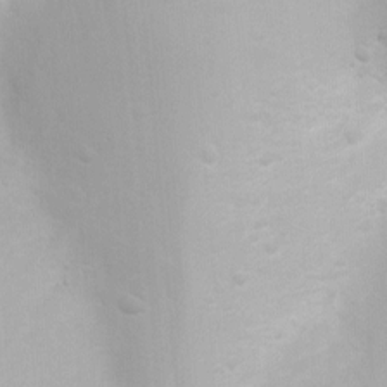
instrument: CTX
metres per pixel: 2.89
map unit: Ht
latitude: 3.9339
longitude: -22.3845
